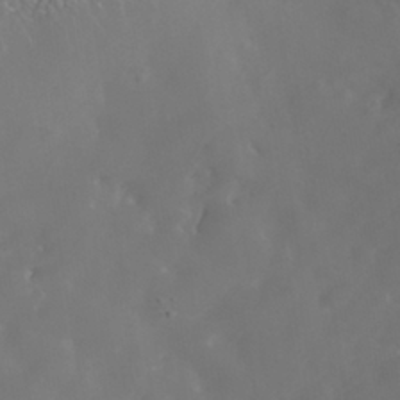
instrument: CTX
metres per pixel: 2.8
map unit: Nhe
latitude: -40.8219
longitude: -99.1970
